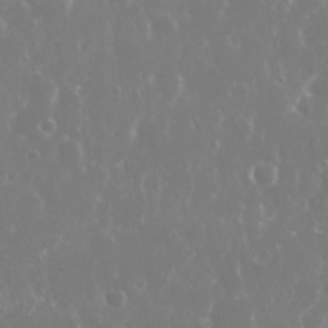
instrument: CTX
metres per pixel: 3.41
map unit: Nhu
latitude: 26.1011
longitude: -60.0444
